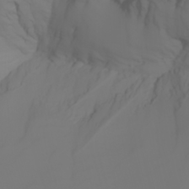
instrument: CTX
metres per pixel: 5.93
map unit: Aa
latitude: -6.8030
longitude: -85.0459
